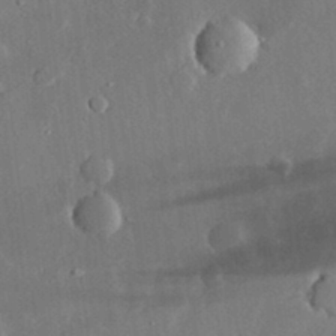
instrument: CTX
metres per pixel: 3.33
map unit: lHvf
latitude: 32.8569
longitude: -91.0836
